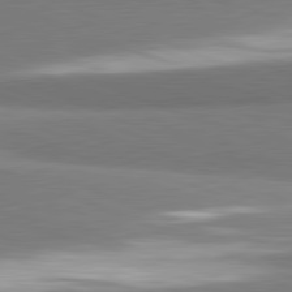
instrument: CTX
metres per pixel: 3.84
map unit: lApd
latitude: 81.8772
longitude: 164.2740
